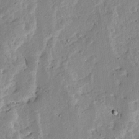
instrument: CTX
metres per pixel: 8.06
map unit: Ave
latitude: 13.2915
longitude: -136.7435
